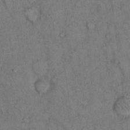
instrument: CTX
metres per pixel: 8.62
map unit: Hto
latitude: 9.8583
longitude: -59.4049
